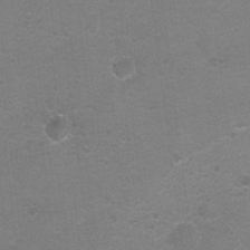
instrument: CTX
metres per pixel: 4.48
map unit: Ht
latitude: 2.8758
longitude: -28.8947
